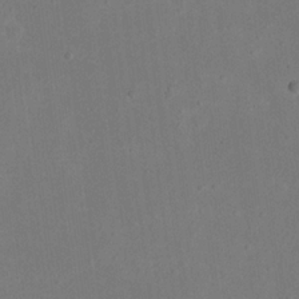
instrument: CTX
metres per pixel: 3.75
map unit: eHh
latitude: 18.6868
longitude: -70.9136
